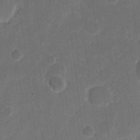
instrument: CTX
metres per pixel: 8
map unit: eHh
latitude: 11.7450
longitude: -66.9324
